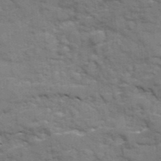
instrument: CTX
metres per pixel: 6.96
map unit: Ave
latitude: 20.3279
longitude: -130.0444
